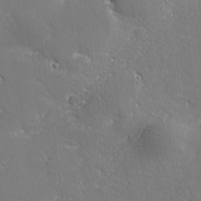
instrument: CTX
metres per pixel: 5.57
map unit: lHvf
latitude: 25.9717
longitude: 141.1242
